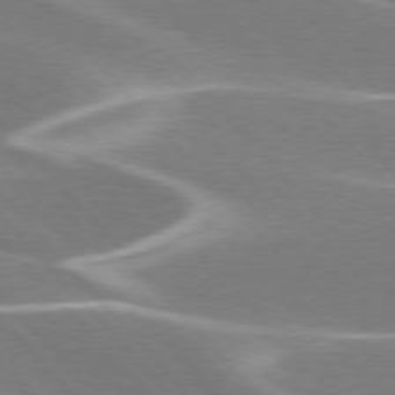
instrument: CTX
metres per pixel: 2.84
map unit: lApd
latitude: 76.2333
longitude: -63.9528
